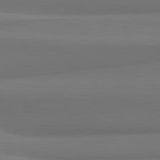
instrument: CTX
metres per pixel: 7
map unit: lApd
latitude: 82.1388
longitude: 170.1984
